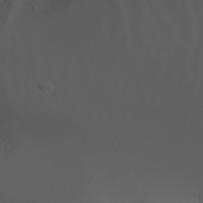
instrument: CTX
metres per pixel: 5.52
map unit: Nhu
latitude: -7.4832
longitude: -84.7624
